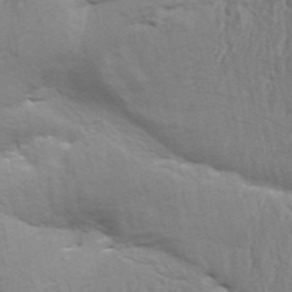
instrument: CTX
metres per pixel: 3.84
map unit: Aa
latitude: 32.9892
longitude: -135.6316
